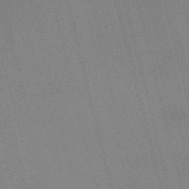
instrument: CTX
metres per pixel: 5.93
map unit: Nve
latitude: -57.7855
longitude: 62.2550
